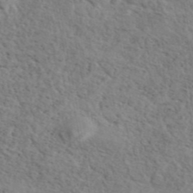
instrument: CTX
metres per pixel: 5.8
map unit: eAb
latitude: 43.5182
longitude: 114.2172
